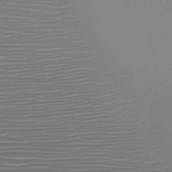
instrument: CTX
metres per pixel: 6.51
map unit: HNb
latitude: -47.3698
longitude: -42.0822
